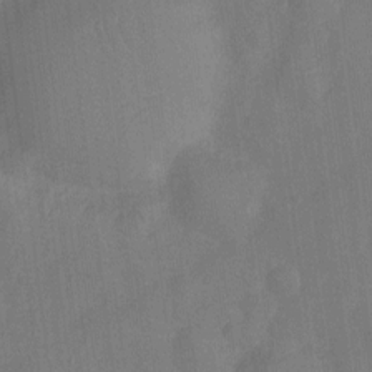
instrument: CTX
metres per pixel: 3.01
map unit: Nhu
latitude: -13.6344
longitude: -24.0633
